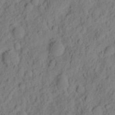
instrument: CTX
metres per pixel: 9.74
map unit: eHh
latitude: 7.9528
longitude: -75.2537
